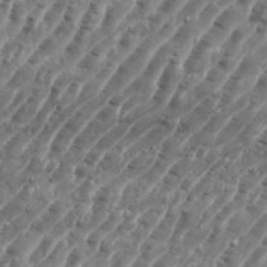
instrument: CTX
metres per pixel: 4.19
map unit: eHh
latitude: 35.8772
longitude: -135.4615
